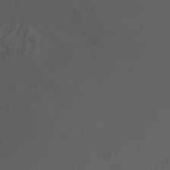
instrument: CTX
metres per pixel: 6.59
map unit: Htu
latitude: -6.8975
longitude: -69.0269
